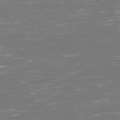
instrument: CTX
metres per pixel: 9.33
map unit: Hpe
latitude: 72.8569
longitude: -126.7435
